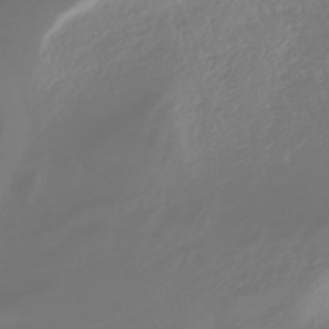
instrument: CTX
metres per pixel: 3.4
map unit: HNhu
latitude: -40.2361
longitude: 100.5384
